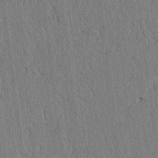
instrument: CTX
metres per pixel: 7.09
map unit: lAvf
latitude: 7.7639
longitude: 164.3307
